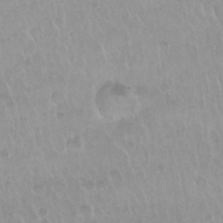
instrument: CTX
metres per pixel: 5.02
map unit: Nhu
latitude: 29.6316
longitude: -55.8961
